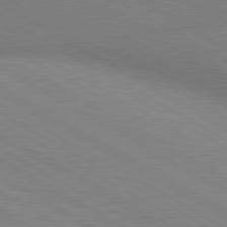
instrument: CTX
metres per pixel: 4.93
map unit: lApd
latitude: 80.3656
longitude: 125.2754
